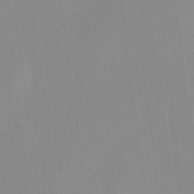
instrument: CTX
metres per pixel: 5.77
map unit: HNhu
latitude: 13.3860
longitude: 12.5952
